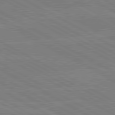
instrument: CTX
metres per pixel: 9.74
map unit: lApd
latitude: 80.4790
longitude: -127.2348
